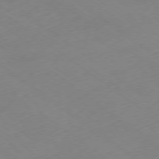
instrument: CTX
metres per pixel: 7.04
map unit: Ap
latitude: -78.9730
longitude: -57.4237
